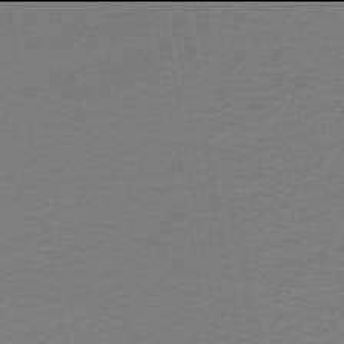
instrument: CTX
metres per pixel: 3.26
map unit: lHb
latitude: -46.0094
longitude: 71.8422
